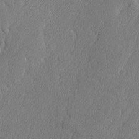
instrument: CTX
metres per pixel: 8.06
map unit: lAvf
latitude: -8.1984
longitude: -112.1956
